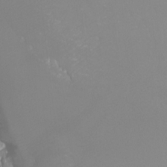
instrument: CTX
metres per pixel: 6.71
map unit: Ht
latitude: -4.1039
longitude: -26.8758
